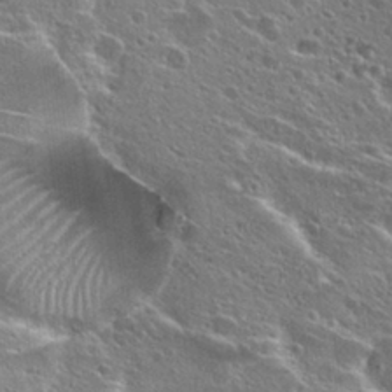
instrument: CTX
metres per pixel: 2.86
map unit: Hto
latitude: 25.9528
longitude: -45.7827
